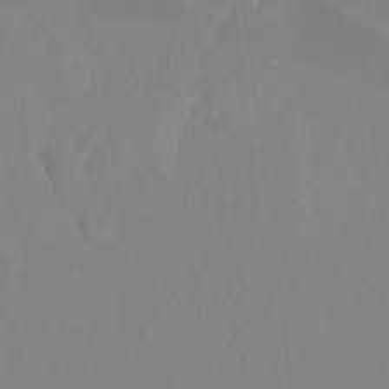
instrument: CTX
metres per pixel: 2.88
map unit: Hto
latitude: -8.4251
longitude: -47.5938
